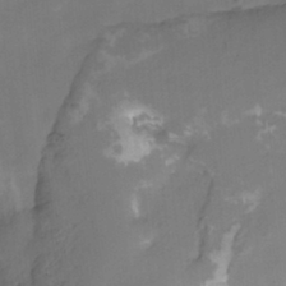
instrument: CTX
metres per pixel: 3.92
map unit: HNhu
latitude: -26.7652
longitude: 74.5007
